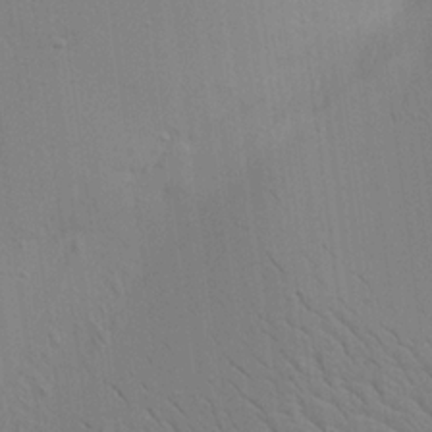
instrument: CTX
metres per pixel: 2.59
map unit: Aa
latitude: 19.5938
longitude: -141.1403
